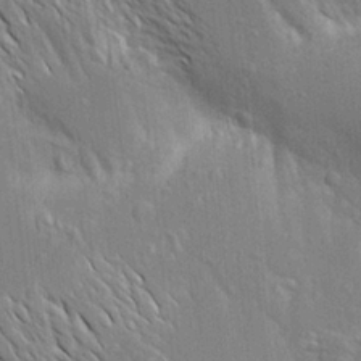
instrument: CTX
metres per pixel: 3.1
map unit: Aa
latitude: 17.4237
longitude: -149.3104
